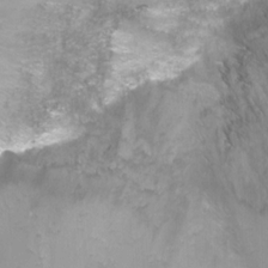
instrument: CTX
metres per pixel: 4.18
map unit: Ht
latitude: -9.8044
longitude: -28.0444
